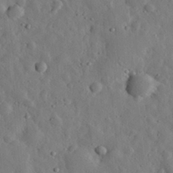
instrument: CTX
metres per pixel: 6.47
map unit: eHh
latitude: 30.5735
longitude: -77.8583
